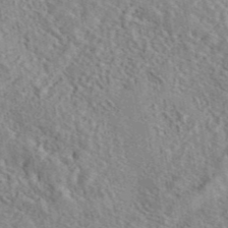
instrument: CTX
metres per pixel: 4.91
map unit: eAb
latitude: 44.2900
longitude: 116.5951
